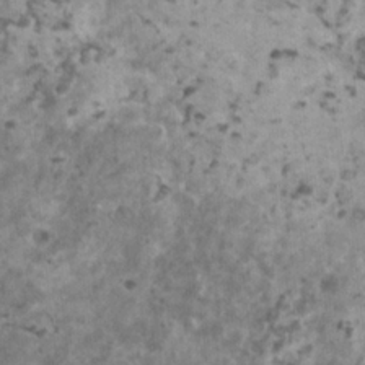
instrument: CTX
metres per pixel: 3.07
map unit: HNhu
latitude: 1.8394
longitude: 3.3320
